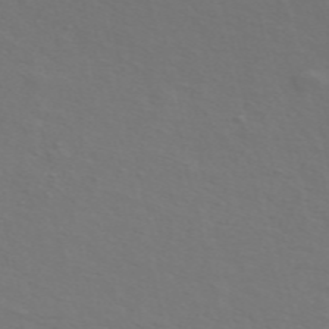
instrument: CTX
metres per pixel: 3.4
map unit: ANa
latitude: 51.2537
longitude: -70.6868
